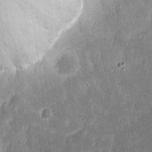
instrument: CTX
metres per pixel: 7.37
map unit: eHh
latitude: 17.1403
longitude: -73.0837
